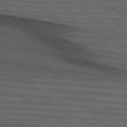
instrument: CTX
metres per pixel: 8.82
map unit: lApd
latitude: 75.5749
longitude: -83.2537
